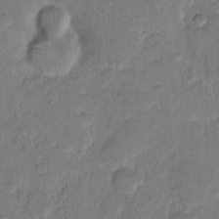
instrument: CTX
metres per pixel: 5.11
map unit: eHh
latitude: 10.1011
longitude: -64.5357
